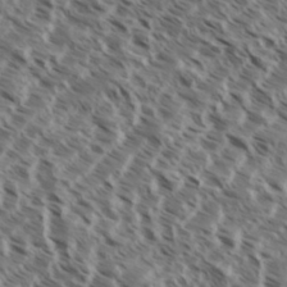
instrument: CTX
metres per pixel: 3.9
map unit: eHh
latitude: 35.5560
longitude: -138.6868
